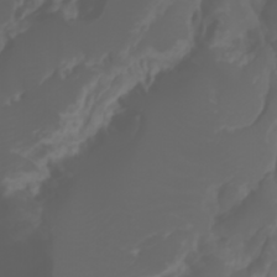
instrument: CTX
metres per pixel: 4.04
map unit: Htu
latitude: -1.3510
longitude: -76.0822
